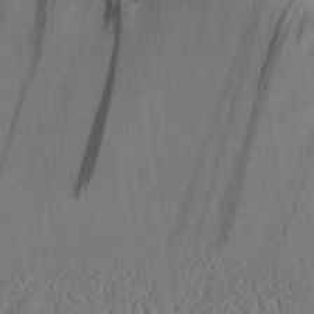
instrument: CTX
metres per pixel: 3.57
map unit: Aa
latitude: 25.0458
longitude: -133.4049
